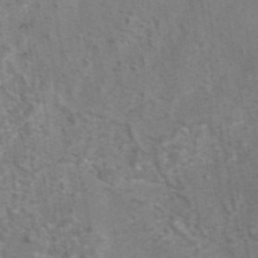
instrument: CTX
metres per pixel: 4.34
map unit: eAb
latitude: 42.9325
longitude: 107.1242
